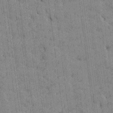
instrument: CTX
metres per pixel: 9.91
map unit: Htu
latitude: -7.8989
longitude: 176.3117
